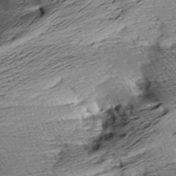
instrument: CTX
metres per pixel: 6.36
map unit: Aa
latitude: 8.3467
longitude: -141.6882
